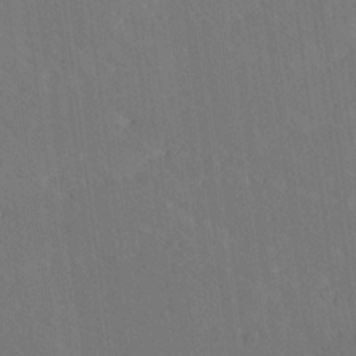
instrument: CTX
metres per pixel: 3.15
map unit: Ave
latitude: 19.4237
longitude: -137.5182
